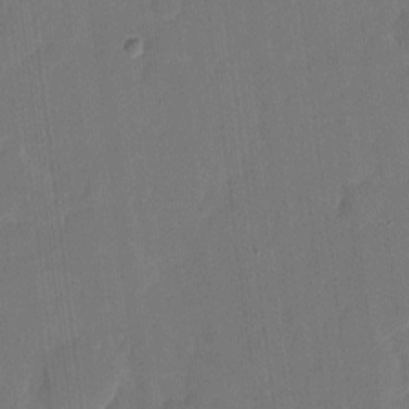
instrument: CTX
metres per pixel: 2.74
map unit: eHh
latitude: 4.8569
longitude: -67.3859
